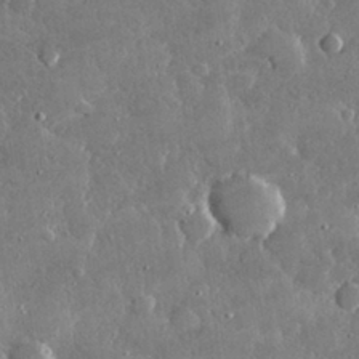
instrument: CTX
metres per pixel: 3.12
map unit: lHvf
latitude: 30.8758
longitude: -93.8394
